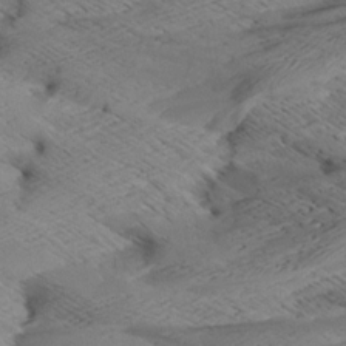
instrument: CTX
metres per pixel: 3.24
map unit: Aa
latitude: 8.6491
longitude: -140.4223
